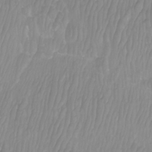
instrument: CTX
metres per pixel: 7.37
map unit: Htu
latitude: -9.5966
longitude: -75.3482
